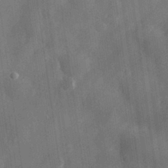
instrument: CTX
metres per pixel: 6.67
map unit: eHh
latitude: 31.2915
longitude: -78.0444
